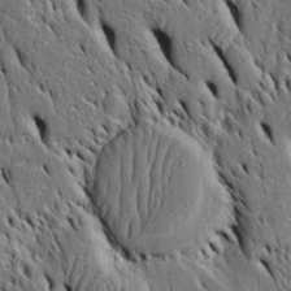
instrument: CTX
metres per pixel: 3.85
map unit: Htu
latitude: -3.9367
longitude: 151.8044
